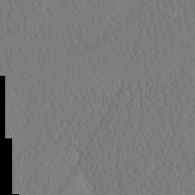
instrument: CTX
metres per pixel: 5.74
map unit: eHh
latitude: -3.2375
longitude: 15.9745
